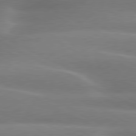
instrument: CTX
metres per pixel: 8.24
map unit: lApd
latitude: 80.3467
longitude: -136.6491
